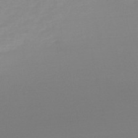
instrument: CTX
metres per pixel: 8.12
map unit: lHb
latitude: -48.5196
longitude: 66.7274
